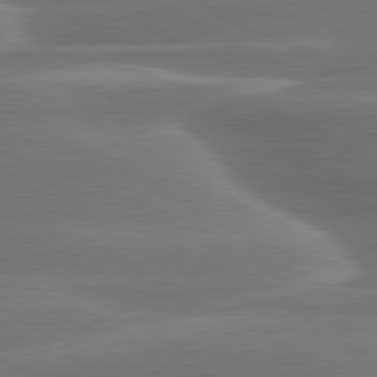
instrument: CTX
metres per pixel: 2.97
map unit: lApd
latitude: 79.4994
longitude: -116.0255
